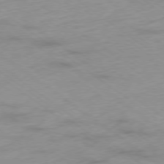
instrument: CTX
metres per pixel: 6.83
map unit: Ap
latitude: -78.1794
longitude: -59.8394
